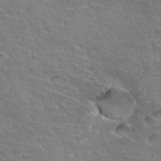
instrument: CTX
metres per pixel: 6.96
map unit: Hto
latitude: 33.8772
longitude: -46.4034
